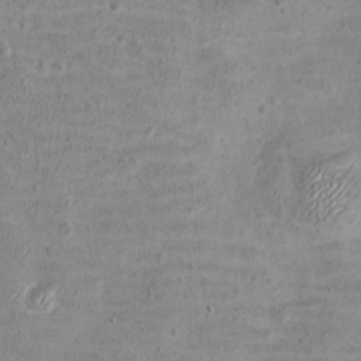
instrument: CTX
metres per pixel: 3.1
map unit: eHh
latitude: -3.4265
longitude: -74.9514
